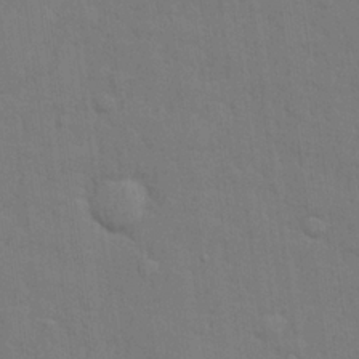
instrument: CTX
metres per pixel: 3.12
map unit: lHvf
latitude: 22.7813
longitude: 142.1605
